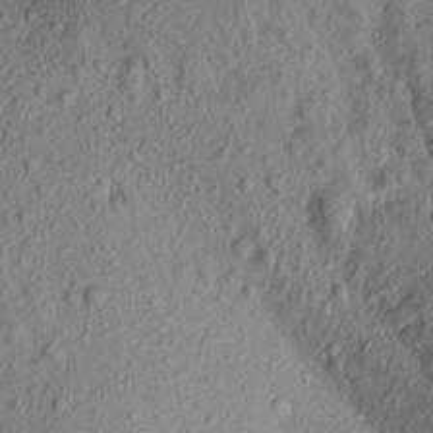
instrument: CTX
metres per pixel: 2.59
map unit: Aa
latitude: 18.2144
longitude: -146.7058
